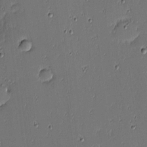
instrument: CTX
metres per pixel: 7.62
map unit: eHh
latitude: -3.8044
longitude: -82.7246
